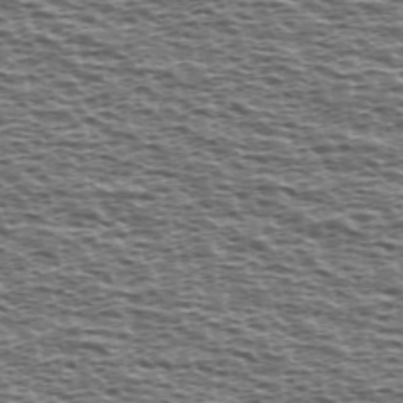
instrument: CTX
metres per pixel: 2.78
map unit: Ave
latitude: 38.7435
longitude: -112.5924
